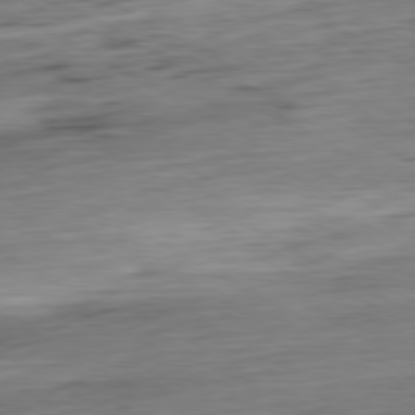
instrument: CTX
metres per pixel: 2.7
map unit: Ap
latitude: -80.7463
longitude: -67.4426
